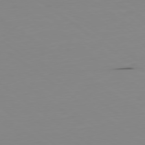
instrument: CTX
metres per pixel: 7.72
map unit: Hpe
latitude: -79.4454
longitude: 13.6155
